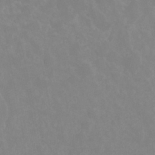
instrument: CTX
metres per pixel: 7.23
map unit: Nhu
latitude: -8.8030
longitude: -52.4412
